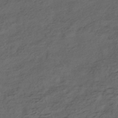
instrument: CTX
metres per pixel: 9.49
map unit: HNhu
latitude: -43.0297
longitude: 105.3698
